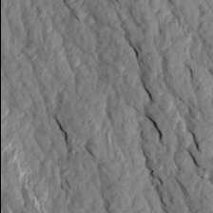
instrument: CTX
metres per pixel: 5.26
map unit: Aa
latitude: 17.6694
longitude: -145.9906
